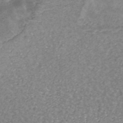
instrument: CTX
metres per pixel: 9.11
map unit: ANa
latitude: -36.1227
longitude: 94.9541
